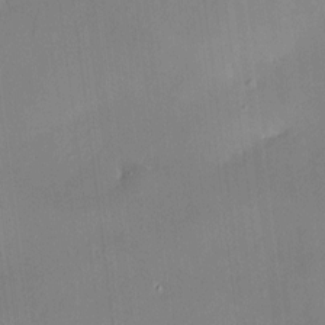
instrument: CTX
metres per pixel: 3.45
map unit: HNhu
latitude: 7.8961
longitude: 8.1039
